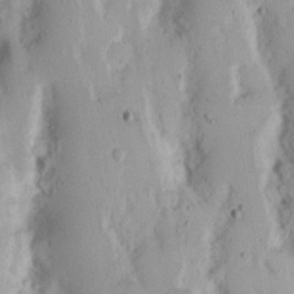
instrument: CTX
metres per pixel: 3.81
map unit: Nhu
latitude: 17.0081
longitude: -74.1767
